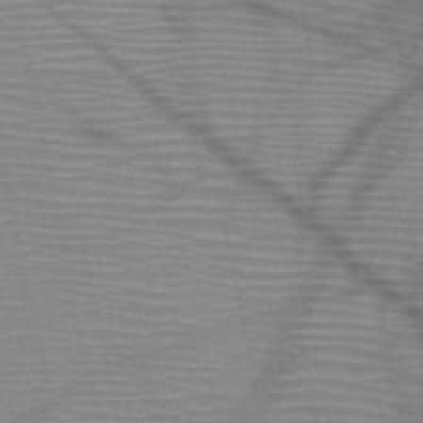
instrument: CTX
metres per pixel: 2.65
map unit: HNb
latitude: -46.5007
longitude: -41.3859
